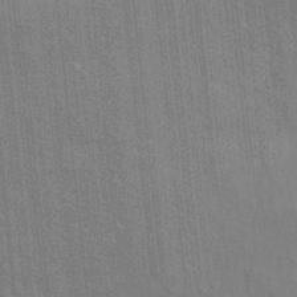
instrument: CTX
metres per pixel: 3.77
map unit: eHh
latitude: 5.2726
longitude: -74.2900
